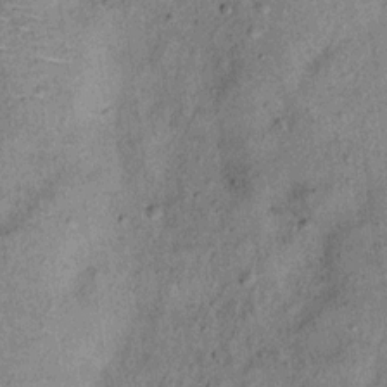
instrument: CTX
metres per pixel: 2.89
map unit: Ht
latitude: 11.5560
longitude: -39.3104
